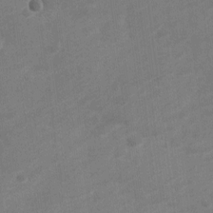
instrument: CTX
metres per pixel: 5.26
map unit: Nve
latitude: -18.6896
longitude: 108.1984
